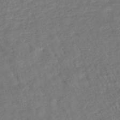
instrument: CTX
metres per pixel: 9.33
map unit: HNhu
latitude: -45.5210
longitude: 102.1039
